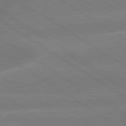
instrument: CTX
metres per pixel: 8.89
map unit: lApd
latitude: 79.3482
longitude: -143.4049
